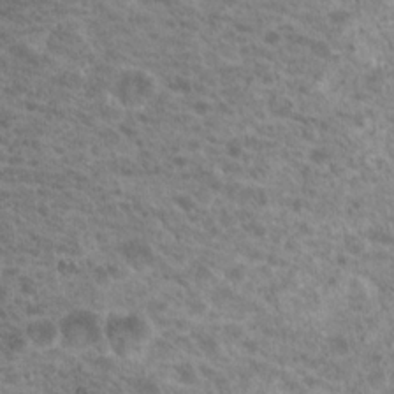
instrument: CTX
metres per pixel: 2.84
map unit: Nhu
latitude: 19.1781
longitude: -31.4616
